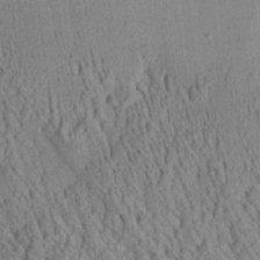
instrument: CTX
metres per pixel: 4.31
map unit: Aa
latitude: 25.9528
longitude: -134.9324
